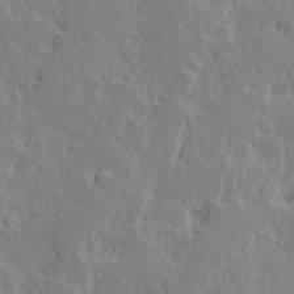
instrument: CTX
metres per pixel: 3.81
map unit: Ave
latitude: 15.5749
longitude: -137.8773
